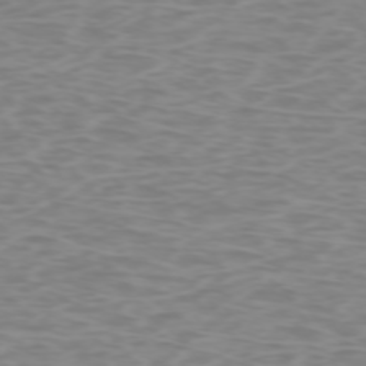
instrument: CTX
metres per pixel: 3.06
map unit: Ap
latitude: -74.1606
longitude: -80.8380
